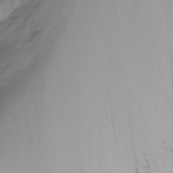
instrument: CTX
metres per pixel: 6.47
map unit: Nhu
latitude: -8.7463
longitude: -80.8758
